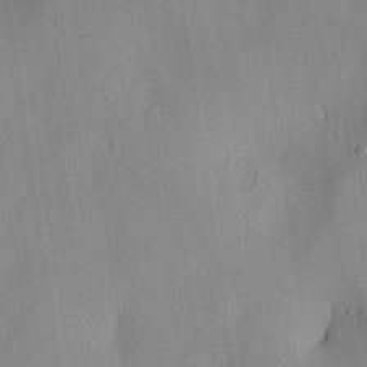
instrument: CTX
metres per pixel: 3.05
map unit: lAa
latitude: 5.7450
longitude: -113.1592
